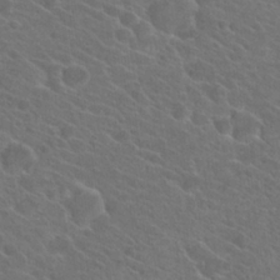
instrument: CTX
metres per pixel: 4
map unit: Hto
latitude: 23.7072
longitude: -39.7638
